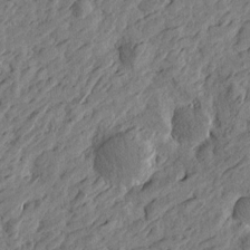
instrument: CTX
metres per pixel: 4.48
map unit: Htu
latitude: -3.4076
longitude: -179.2348
